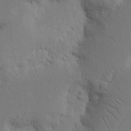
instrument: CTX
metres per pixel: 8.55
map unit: Nhu
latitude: 15.9339
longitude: -75.0836
